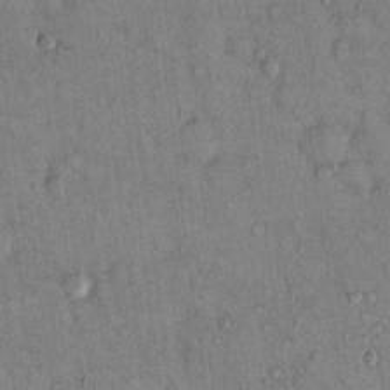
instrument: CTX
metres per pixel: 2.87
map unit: Hto
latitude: 13.5371
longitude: -59.1592
